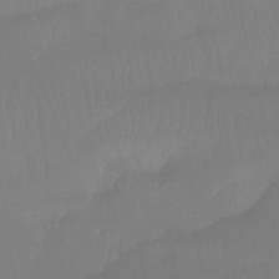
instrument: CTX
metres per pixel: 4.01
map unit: Htu
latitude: -15.2376
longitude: -46.1389
